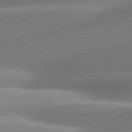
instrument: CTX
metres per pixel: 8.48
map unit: lApd
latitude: 81.1592
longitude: -159.5749
